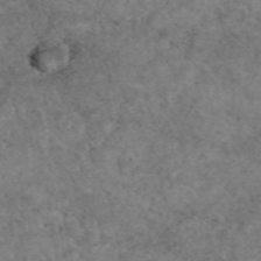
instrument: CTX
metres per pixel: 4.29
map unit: eAb
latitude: 45.0458
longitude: 114.3684
